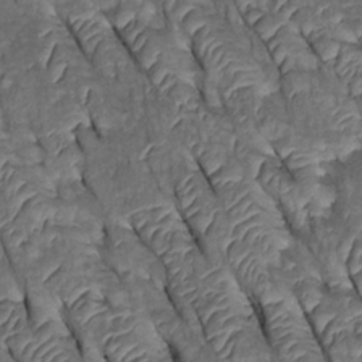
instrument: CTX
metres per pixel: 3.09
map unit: Htu
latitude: 0.2711
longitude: 147.9556
